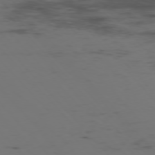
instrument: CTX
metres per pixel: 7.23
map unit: Ap
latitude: -76.4440
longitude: -83.3103
